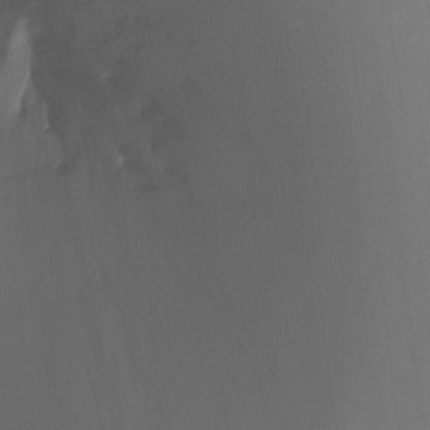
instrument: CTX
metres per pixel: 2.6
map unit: Ht
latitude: -10.5385
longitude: -28.7435
